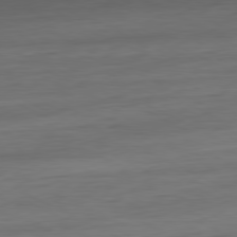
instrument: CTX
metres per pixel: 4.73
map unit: Ap
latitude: -81.1242
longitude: -77.3292
